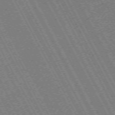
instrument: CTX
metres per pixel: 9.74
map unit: Hpe
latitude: -71.3888
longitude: 9.9745
